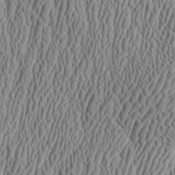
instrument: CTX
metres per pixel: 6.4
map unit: Aa
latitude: 9.4615
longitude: -129.7638
